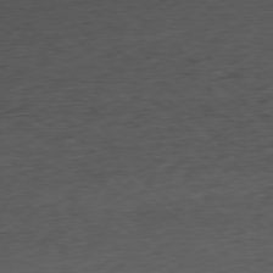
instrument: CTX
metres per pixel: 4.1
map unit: Ap
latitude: -78.7652
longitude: -70.5168
